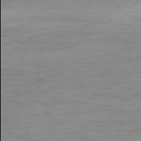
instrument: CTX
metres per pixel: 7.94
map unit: Ap
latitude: -81.3132
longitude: -89.9906
